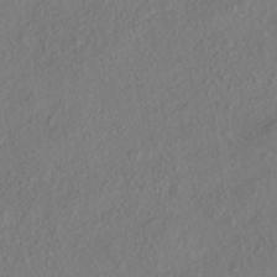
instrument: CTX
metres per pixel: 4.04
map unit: HNhu
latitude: -41.3887
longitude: 108.0850
